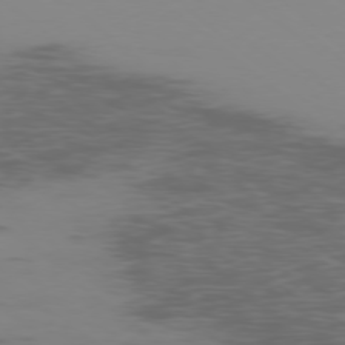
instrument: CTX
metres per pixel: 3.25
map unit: Ap
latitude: -77.7289
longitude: -67.0080
